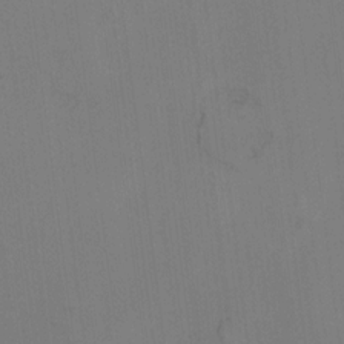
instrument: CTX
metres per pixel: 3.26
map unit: Ht
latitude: 9.4804
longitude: -32.5924
